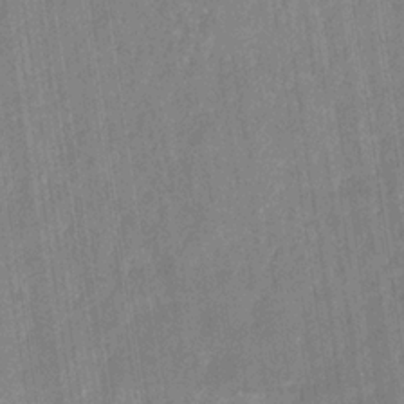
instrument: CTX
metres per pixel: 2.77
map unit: eHb
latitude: -29.5777
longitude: 69.5588
